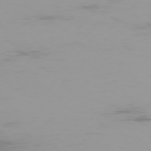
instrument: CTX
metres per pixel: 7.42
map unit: Ap
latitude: -77.5399
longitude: -72.8569
